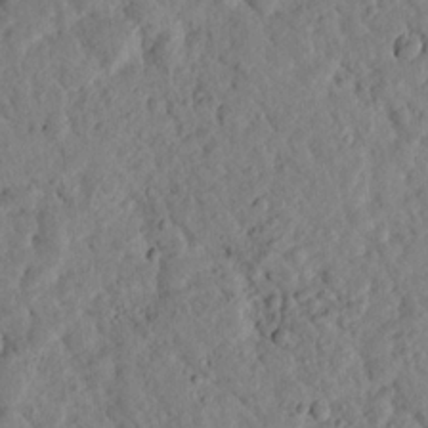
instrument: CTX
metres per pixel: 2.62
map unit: lHvf
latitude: 15.0081
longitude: 179.0675
